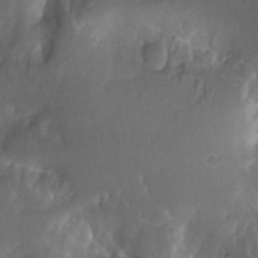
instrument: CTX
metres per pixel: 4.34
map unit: Htu
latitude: -12.4629
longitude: -73.8206
